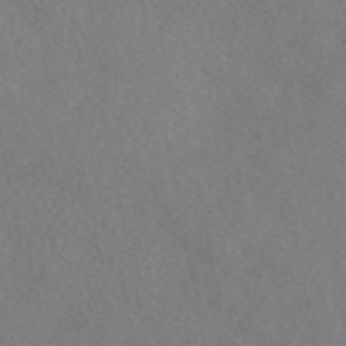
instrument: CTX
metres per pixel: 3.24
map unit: eAb
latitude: 48.8569
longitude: 108.6896
